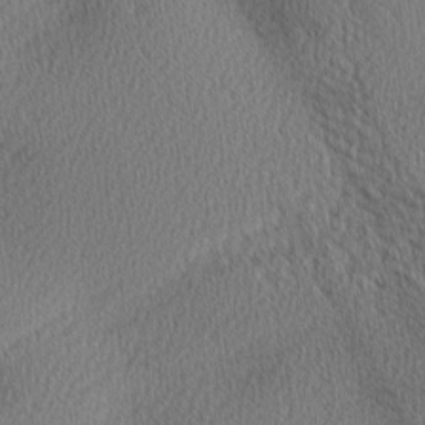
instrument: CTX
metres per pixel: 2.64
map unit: lAa
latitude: 0.7057
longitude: -116.1011
